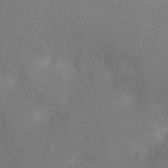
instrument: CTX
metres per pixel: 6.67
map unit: Ht
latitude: -4.0661
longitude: -15.6505
